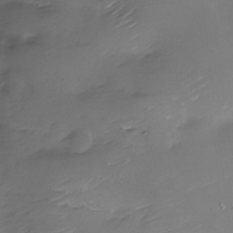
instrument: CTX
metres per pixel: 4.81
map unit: Nhu
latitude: -28.9164
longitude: -79.6505
